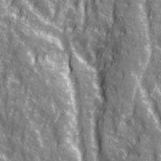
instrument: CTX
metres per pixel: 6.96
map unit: Ave
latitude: 21.4616
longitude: -133.2159
